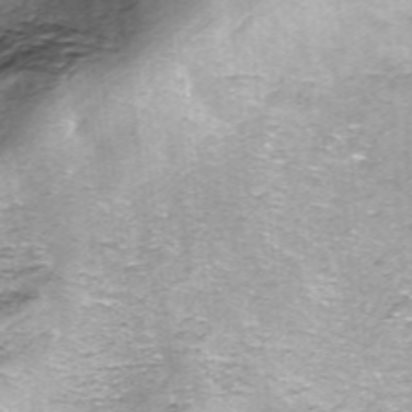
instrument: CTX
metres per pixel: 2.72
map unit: ANa
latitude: -44.6330
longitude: 105.6155
